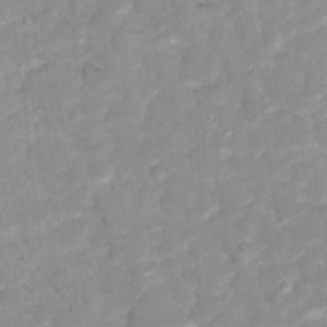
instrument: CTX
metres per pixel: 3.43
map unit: Nhu
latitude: 17.6316
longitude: -32.0255
